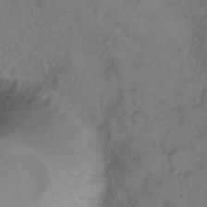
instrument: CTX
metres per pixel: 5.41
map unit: eHh
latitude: 12.6302
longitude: -63.2348
